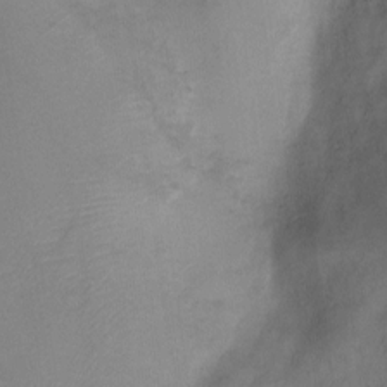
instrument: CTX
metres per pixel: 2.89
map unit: Ht
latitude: -4.3873
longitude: -19.0836
